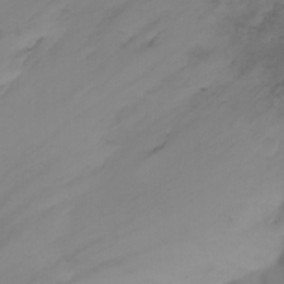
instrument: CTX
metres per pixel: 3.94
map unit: Ht
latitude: 1.9906
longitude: -36.6113
